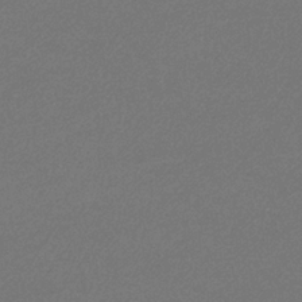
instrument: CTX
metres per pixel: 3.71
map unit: eHb
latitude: -32.7652
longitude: 69.6532
